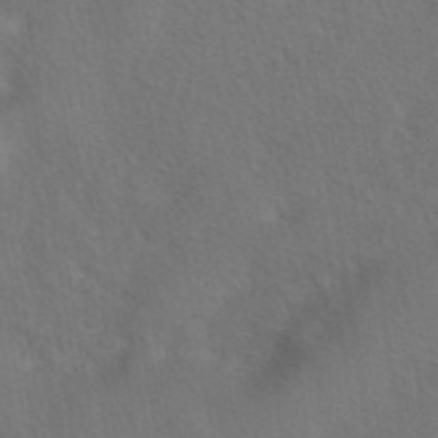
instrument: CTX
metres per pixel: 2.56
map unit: eAb
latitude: 42.3656
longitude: 104.8219
